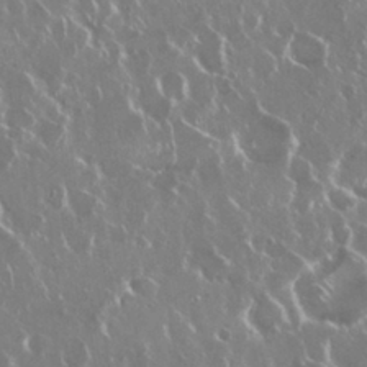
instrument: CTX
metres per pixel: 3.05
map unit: Nhu
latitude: 29.4804
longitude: -60.4412
